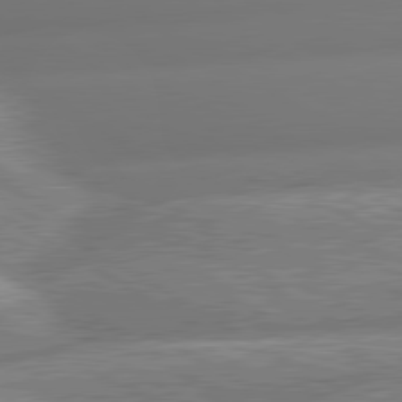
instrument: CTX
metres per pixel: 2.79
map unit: lApd
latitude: 80.7057
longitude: -165.1214
